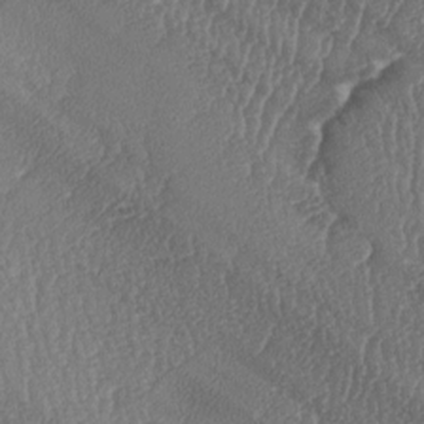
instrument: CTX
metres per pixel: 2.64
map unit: lAa
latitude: -7.5777
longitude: -129.8394
